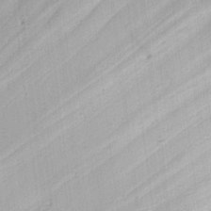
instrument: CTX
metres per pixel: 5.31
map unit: Hve
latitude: 13.6883
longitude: -90.6490
